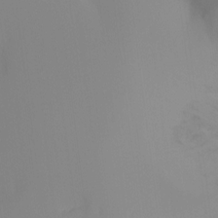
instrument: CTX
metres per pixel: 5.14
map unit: Ht
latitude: -16.5574
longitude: -49.3860
